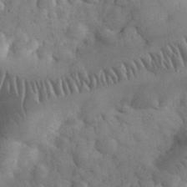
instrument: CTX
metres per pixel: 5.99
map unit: eHh
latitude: 32.0255
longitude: -68.7057
